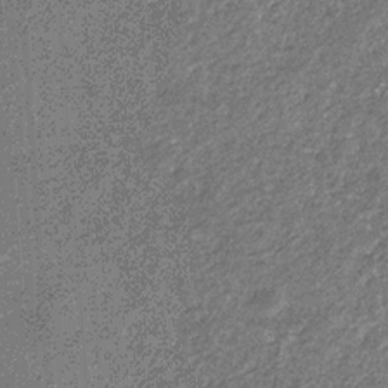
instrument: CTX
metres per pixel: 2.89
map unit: eHb
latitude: -31.3887
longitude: 69.7477
